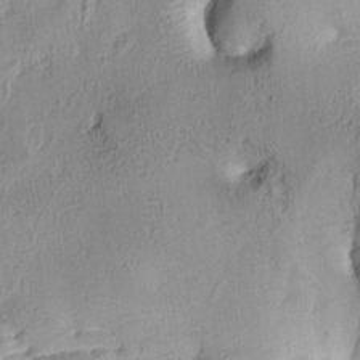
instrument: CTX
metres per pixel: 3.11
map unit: lAa
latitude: 5.4804
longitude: -113.9150
